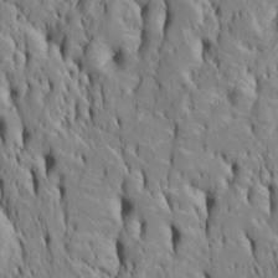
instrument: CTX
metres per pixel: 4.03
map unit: Htu
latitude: -4.8597
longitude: 152.3117
